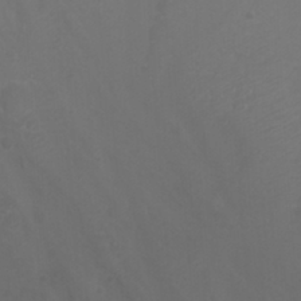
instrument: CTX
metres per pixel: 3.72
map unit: Nhu
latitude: -7.8800
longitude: -75.3104
